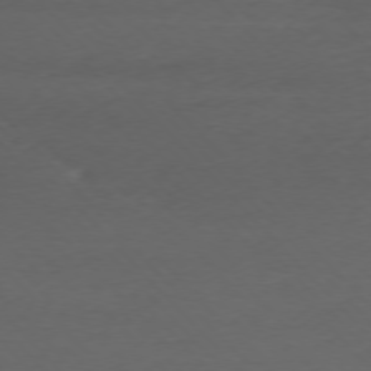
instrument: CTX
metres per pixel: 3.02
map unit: Ap
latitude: -76.9353
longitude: -71.5560
